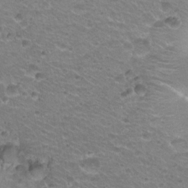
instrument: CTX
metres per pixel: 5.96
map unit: Hto
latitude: 21.6694
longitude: -32.6679
